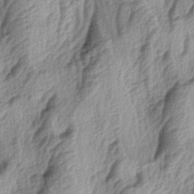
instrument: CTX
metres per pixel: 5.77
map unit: lAa
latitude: -4.6707
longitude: -123.9528
